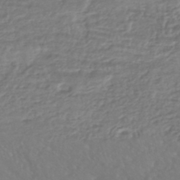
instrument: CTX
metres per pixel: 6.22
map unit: HNhu
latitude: -45.5021
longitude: 97.3699
